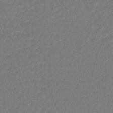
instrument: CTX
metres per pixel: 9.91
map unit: lHb
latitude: -43.0486
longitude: 75.9178
